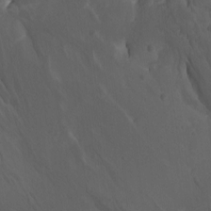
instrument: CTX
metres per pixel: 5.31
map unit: Htu
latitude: -7.8611
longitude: -65.9906
